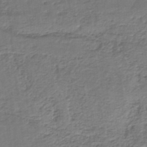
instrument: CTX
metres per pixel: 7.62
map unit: HNb
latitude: -34.9731
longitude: 60.0661
